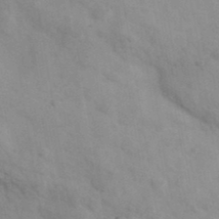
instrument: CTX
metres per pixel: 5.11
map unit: Ave
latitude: 39.2915
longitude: -107.4993
